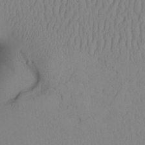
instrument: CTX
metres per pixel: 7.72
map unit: Aa
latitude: 24.9891
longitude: -132.8380
